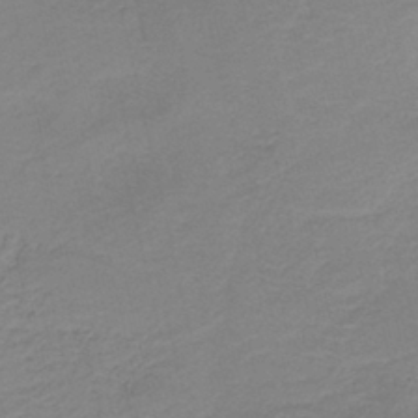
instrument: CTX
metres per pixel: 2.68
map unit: HNb
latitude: -40.2172
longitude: 50.2173
